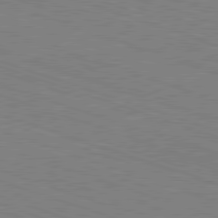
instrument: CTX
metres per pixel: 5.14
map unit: Hpe
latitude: -82.5196
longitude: 14.5763
